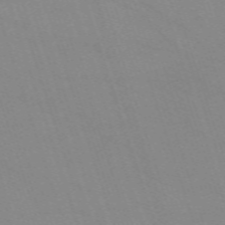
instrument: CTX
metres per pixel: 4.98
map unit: eHh
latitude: -64.3684
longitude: 52.4818
